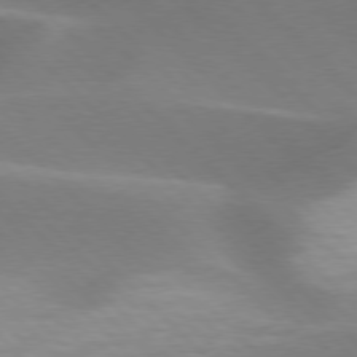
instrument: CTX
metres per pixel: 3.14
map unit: lApd
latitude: 76.9324
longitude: -51.1970
